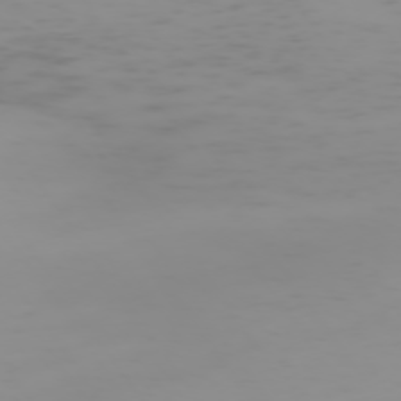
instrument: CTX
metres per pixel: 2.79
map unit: Hpe
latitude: -74.6897
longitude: 7.8800
